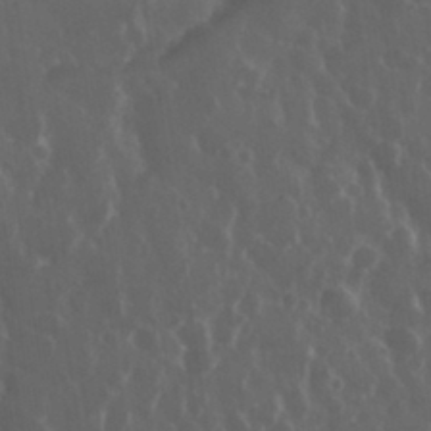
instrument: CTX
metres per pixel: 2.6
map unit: eHh
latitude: 33.8583
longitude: -59.1403
